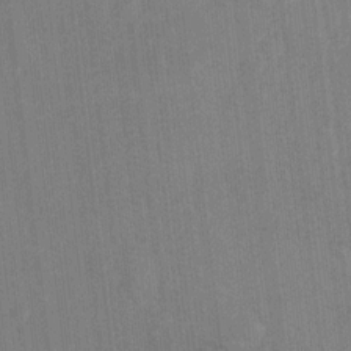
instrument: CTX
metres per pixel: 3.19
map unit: Hto
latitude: -9.8611
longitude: -36.1767
